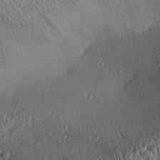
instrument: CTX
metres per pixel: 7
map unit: Aa
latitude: 30.8002
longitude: -134.4223
